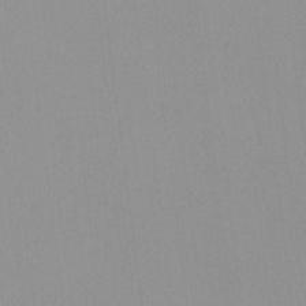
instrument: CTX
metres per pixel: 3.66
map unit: lHvf
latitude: -12.6141
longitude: -104.2901
